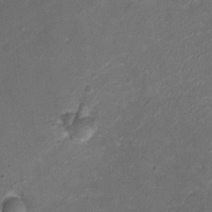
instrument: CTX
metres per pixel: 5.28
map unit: Ht
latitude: -3.2942
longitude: -19.2726
